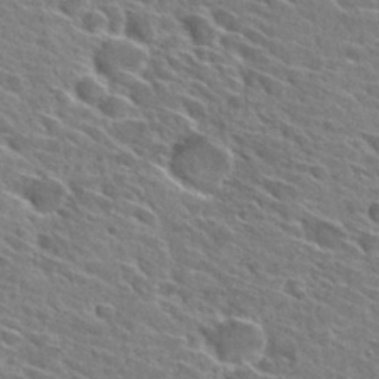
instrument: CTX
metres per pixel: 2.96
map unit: Hto
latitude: 28.6490
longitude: -42.9892
